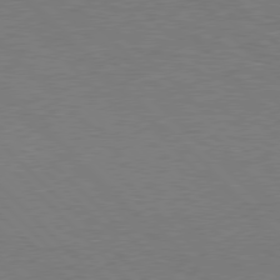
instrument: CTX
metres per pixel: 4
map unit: Hpe
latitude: 77.5371
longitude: -152.8758
